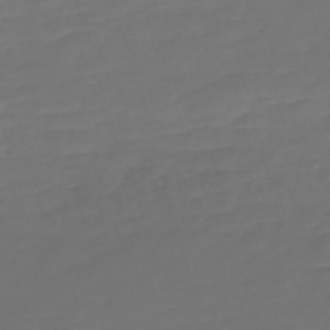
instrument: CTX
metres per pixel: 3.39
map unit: Nve
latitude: -59.0297
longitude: 57.8800
